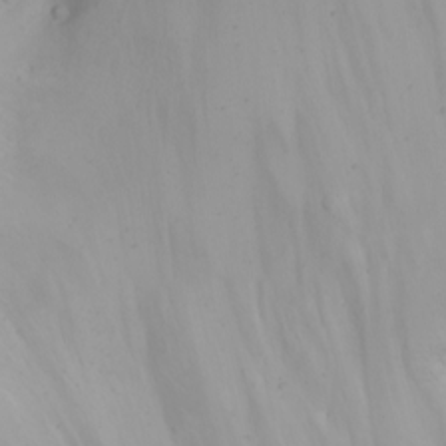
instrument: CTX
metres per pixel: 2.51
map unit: Nhu
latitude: -4.4629
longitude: -73.8773
